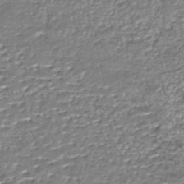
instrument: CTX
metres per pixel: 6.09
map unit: HNhu
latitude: -46.5762
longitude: 105.9178
